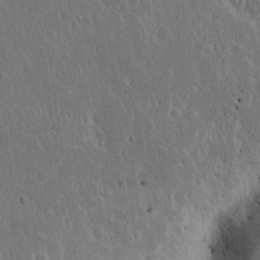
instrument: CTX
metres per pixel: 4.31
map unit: Nhu
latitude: 19.1592
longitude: -72.8002
